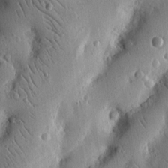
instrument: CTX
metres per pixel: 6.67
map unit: Nhu
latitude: 15.5372
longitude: -77.4237
